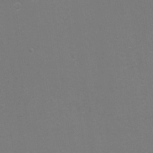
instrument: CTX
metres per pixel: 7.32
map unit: Hto
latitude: 7.0647
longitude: -35.8394
